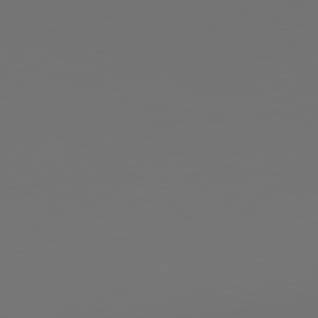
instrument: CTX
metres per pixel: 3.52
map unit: Hpe
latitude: 78.2712
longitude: 173.4643
